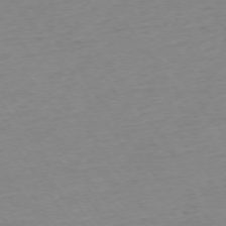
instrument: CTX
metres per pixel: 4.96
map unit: Ap
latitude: -74.5385
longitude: -85.2726
